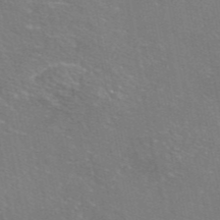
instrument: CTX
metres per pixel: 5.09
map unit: eAb
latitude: 46.1389
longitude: 105.9745
